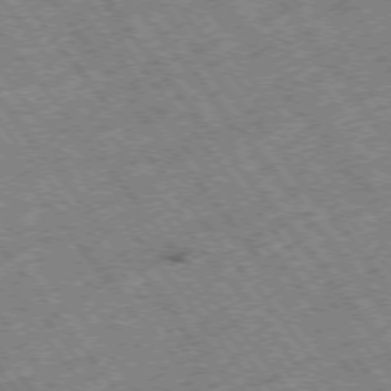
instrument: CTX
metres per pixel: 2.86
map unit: Hpe
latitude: -75.4077
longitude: -20.6113
